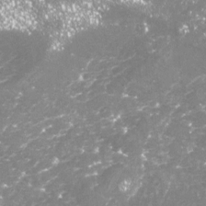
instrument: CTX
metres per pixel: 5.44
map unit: Nhu
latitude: -18.4818
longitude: -57.5371
